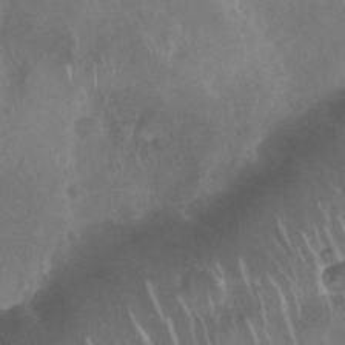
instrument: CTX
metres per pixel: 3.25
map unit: Nhu
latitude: 28.7435
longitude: -63.7639
